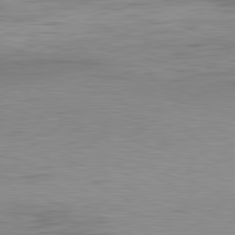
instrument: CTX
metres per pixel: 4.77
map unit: Ap
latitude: -82.0283
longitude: -78.6302
